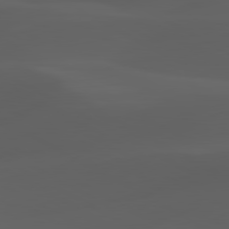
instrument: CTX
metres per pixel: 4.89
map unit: lApd
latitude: 80.3089
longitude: -89.2537
